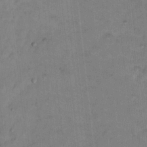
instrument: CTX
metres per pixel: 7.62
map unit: Hto
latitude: 12.6302
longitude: -36.4601
